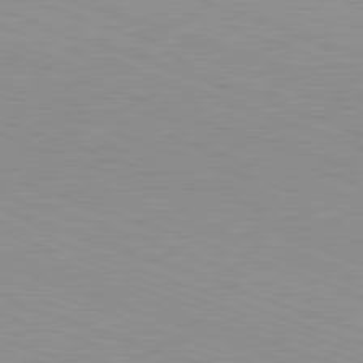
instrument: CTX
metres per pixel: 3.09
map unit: Hpe
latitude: -82.4629
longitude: 5.7099
